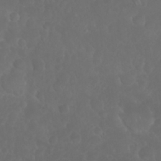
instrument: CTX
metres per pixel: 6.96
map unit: Nhu
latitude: 26.8569
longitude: -64.8191
